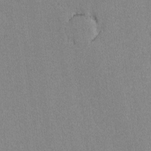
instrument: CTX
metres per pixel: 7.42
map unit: lAvf
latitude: -8.7274
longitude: -113.2726
